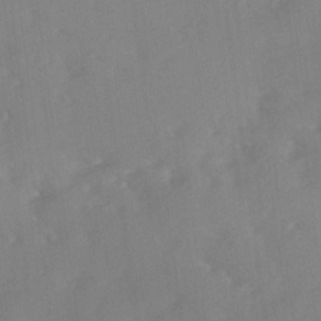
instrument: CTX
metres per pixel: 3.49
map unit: Ave
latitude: 10.7624
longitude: -102.5168
